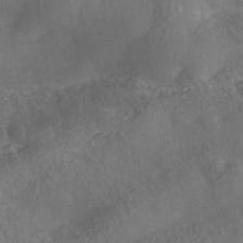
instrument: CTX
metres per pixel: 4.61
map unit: Nhe
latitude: -40.5385
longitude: -99.5371
